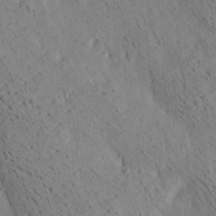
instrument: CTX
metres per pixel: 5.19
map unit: Ave
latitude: 21.8206
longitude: -140.3278
